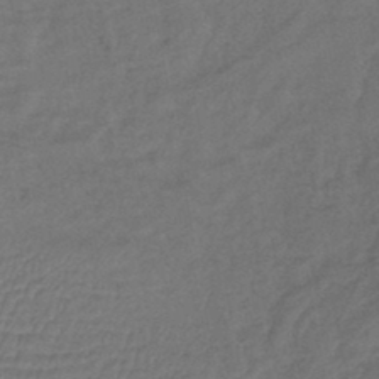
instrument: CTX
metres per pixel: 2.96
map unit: eHb
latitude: -43.1998
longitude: 83.0297
